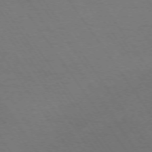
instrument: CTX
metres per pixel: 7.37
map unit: Ap
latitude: -74.3873
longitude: -70.6679
